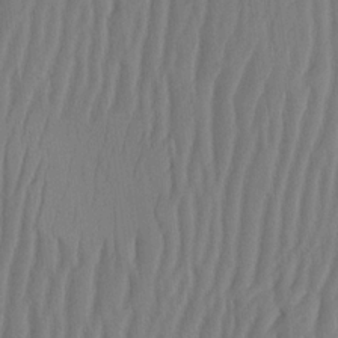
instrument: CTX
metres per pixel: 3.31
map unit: HNhu
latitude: -2.3306
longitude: 14.1228
